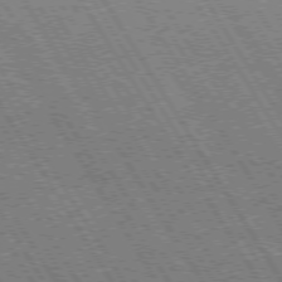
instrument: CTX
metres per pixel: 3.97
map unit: Hpe
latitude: 73.3293
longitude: -144.2711
